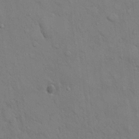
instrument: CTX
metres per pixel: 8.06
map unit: eHh
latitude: 16.8002
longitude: -62.6113
